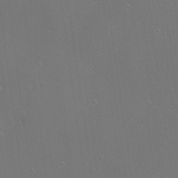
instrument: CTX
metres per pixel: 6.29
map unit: Nhu
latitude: 17.6505
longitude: -30.1767
